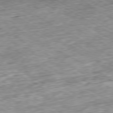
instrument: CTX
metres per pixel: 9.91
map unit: Ap
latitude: -80.2551
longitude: -89.1592
